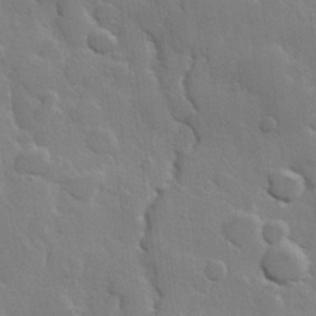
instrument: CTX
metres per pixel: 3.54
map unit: Hve
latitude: 23.1970
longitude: 148.5007
